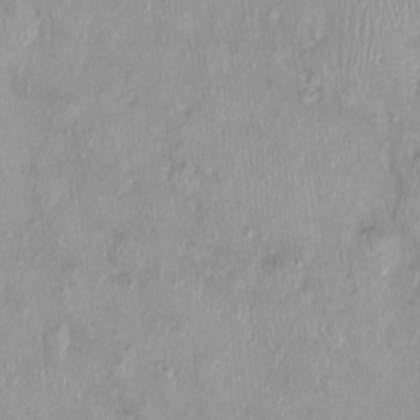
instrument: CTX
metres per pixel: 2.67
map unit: Nhu
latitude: 0.4034
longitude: -15.3104
